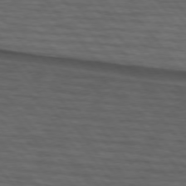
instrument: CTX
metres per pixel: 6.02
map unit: lApd
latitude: 75.2915
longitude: -82.1011
